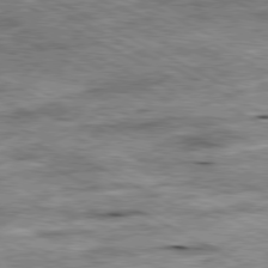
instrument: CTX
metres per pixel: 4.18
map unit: Ap
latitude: -81.1242
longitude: -89.6316
